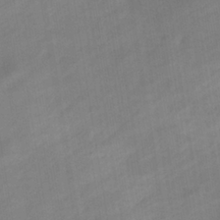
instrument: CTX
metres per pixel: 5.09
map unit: eHb
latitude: -37.2565
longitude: 79.4454
